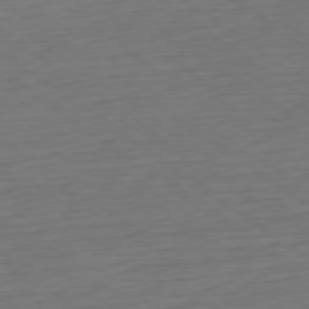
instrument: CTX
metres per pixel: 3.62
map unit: Hpe
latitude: -79.5588
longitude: 12.0472
